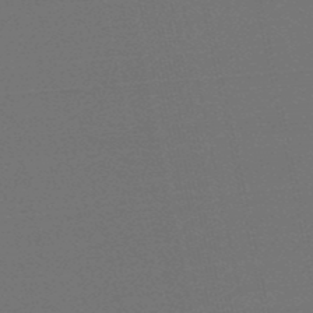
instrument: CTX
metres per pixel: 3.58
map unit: eHb
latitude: -50.4629
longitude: 71.8234
